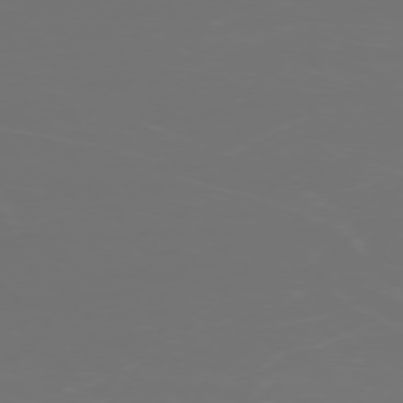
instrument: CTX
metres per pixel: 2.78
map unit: Ap
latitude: -76.7841
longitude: -81.5182
